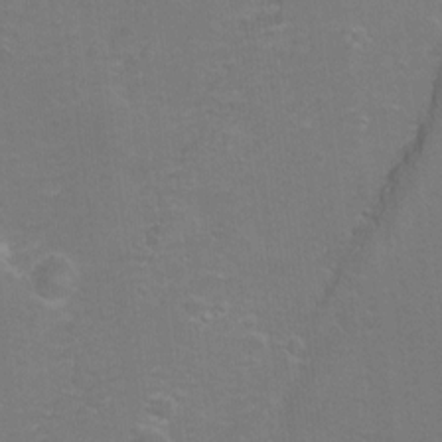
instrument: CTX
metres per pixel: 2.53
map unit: Hto
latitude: -7.3698
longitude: -35.6316
